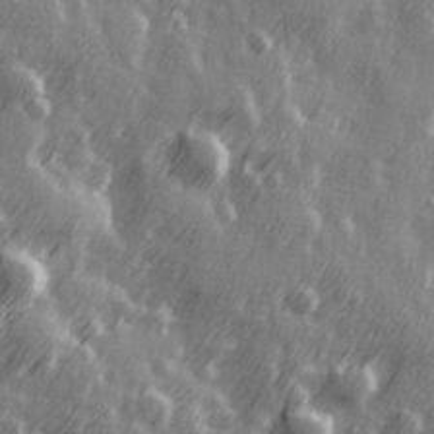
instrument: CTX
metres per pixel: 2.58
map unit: Hve
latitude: 26.4601
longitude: 146.7652
